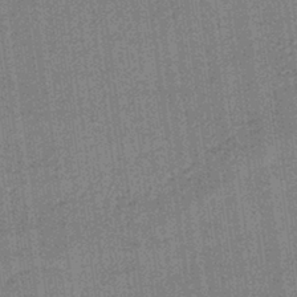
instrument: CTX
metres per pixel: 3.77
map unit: lHb
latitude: -40.3684
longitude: 69.6910
